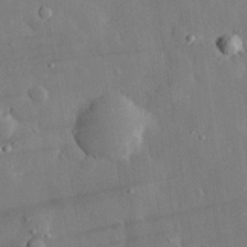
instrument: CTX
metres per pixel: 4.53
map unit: eHh
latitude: 29.1592
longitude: -79.5938
